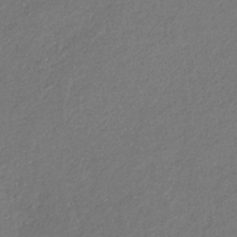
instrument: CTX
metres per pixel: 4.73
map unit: eHb
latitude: -30.4818
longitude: 66.6707
